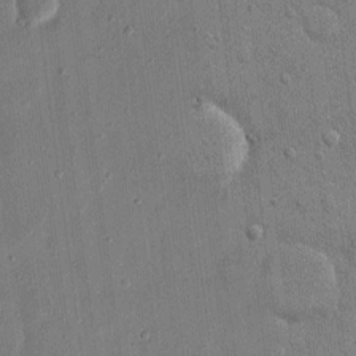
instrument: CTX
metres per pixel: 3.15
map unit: eHh
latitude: 14.4601
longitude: -69.1025
